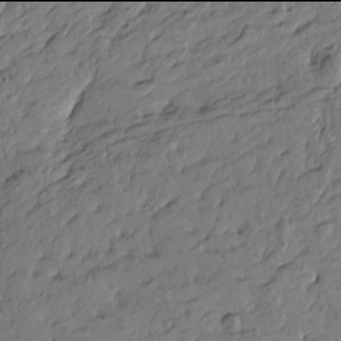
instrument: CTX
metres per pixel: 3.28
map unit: Htu
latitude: -6.0094
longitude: 179.5588
